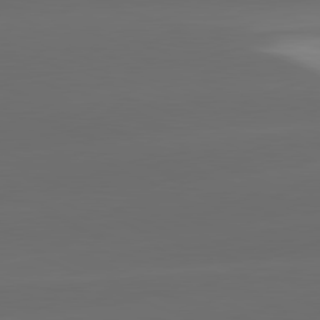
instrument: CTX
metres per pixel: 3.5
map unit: lApd
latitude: 81.3104
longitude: -147.3293
